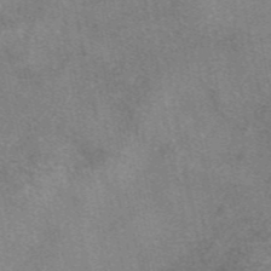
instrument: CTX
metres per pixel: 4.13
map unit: eAb
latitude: 47.0081
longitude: 108.1984
